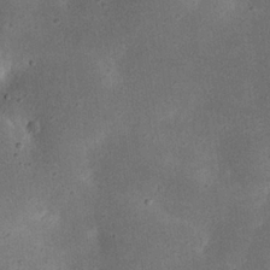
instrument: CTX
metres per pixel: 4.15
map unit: eHh
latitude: 23.2348
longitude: -68.3845
